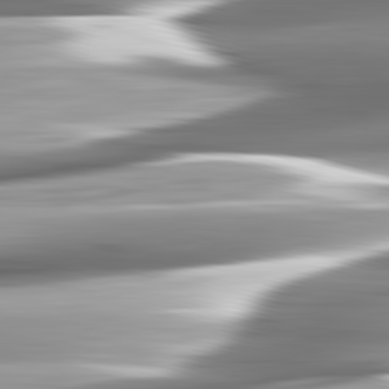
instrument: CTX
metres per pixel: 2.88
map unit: lApd
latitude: 82.8380
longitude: -140.5167
